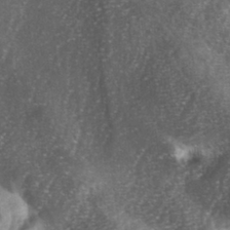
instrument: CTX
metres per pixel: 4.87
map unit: lAa
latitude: -5.1620
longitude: -126.9703
